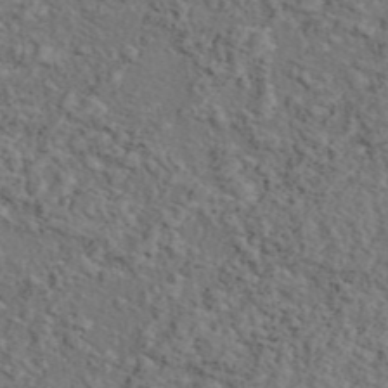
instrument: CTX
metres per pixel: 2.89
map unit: eAb
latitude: 43.5749
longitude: 112.7274
